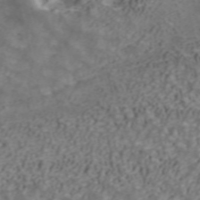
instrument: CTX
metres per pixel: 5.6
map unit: ANa
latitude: 42.4034
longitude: 33.4455
